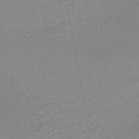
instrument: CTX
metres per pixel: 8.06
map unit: lHb
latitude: -44.1228
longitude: 64.2740
